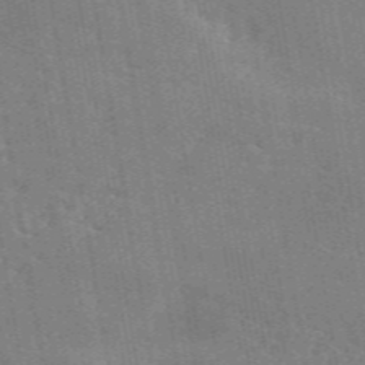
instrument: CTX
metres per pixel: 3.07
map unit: ANa
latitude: 49.6316
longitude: -80.3089
